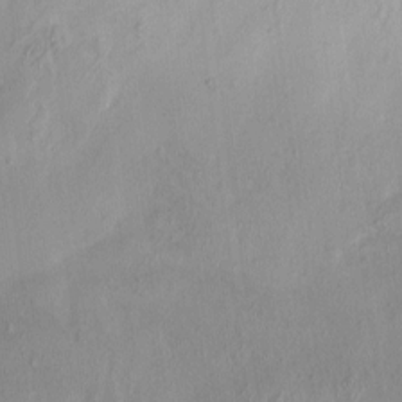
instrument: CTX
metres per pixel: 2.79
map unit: HNhu
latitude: 4.4412
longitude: -6.0255
